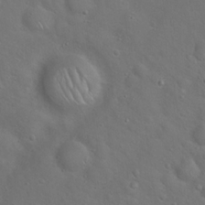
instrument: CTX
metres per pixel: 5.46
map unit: Hto
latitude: 17.8772
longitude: -53.1403
